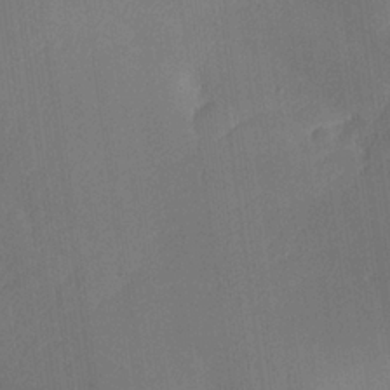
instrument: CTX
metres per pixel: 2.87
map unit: lHvf
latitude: 25.2914
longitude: 141.7477
